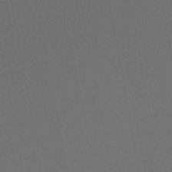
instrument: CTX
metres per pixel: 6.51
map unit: HNb
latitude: -47.5399
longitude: 58.1416
